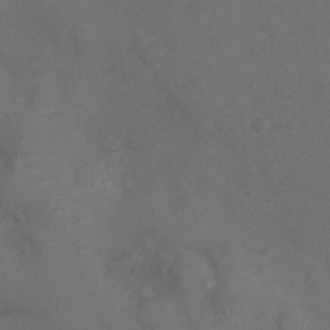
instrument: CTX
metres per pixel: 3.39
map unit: Ht
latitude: -6.9730
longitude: -21.7639
